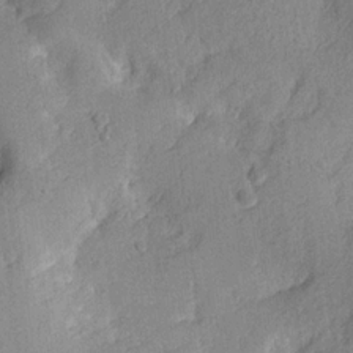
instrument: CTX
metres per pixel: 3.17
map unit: Aa
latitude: 18.1389
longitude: -142.9514
